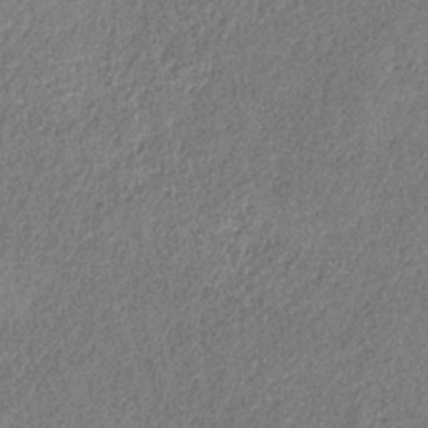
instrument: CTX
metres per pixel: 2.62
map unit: HNb
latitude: -32.1039
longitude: 58.9163
